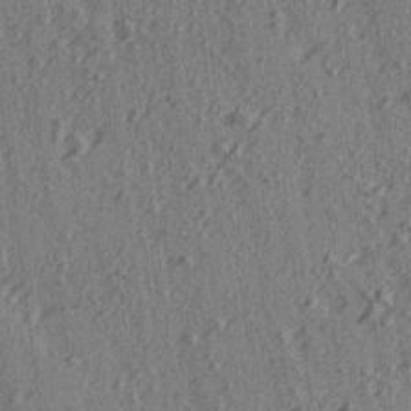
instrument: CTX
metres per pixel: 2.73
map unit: Ave
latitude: 15.1215
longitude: -105.2159
